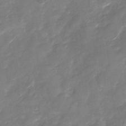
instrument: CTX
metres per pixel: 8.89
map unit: Nhu
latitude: -29.2943
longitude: -73.8395
